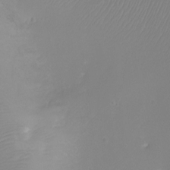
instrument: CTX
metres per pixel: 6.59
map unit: Ht
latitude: 2.1578
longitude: -34.0822
